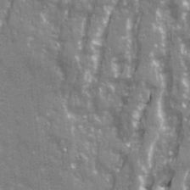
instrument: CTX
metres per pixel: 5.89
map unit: Ave
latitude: 21.4805
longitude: -133.3671
